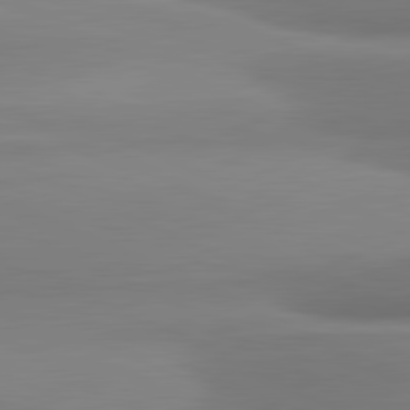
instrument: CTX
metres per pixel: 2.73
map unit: lApd
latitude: 81.4993
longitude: 176.1606
